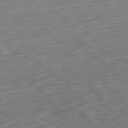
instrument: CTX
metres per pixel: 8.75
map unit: Ap
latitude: -80.6519
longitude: -69.2348
